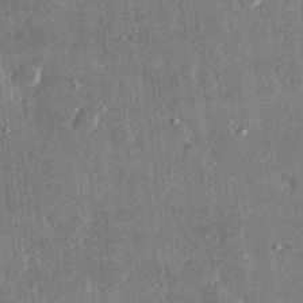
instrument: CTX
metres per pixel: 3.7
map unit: lHvf
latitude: 31.0648
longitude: -90.2145
